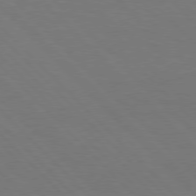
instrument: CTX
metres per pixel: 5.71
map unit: Hpe
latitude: 76.8947
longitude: -131.8773
